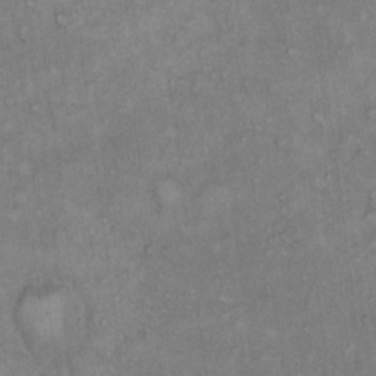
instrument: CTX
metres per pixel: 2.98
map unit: Hto
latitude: 11.1403
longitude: -60.3467
